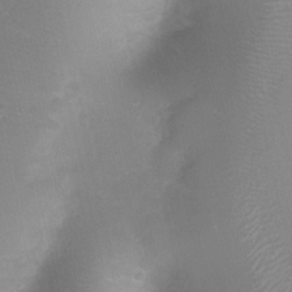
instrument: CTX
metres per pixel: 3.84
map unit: Nhu
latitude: 1.4615
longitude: -15.8584
